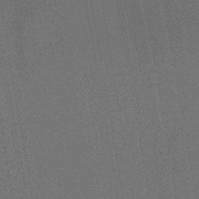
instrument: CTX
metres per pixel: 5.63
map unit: HNb
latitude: -47.2187
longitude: -40.0633
